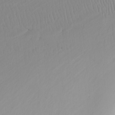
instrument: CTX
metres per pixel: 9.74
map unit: Nhu
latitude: -5.7855
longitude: -95.4049
